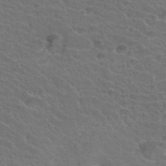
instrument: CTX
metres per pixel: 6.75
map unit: Hto
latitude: 34.6868
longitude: -39.5749
